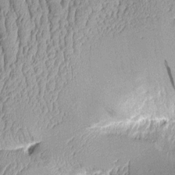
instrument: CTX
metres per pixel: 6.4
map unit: Aa
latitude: 9.7261
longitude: -128.5168
